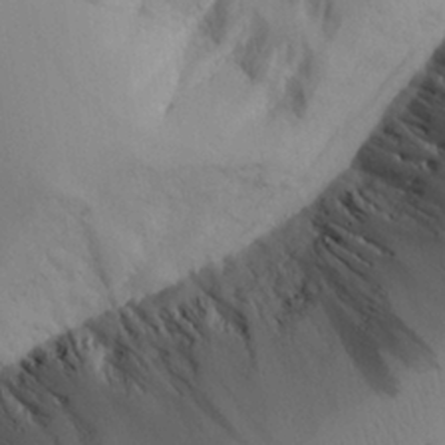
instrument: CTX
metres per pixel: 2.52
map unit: Aa
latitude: 25.5560
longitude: -132.4979
